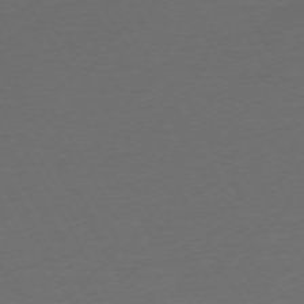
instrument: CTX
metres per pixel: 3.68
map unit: Ap
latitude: -74.9164
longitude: -69.2159
